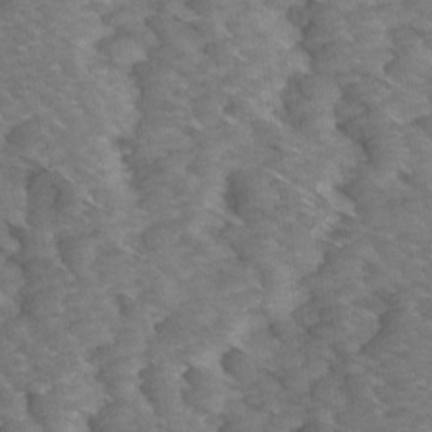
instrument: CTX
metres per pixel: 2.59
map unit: Ave
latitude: 14.7625
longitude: -103.4615
